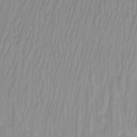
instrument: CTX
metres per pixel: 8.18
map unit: Htu
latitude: -9.5966
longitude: -75.3104
